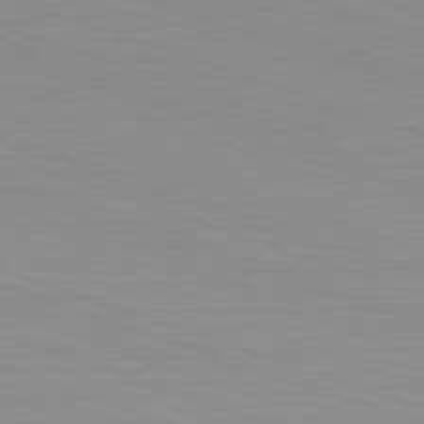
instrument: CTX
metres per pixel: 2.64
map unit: Hpe
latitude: -82.7274
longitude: 5.4076
